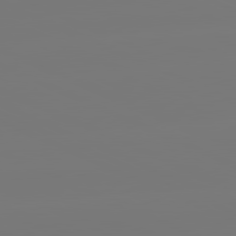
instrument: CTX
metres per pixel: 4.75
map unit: lApd
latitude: 81.2537
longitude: -149.6694
